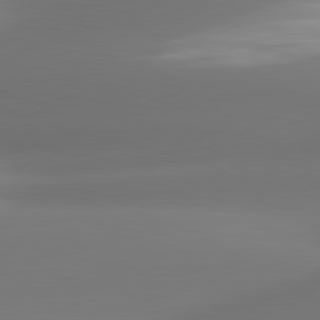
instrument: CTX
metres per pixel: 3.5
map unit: lApd
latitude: 80.7813
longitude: -164.9325
